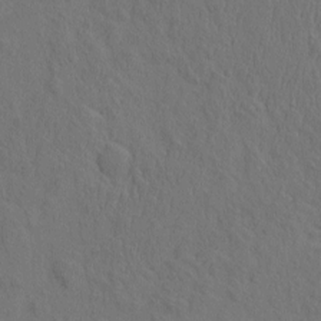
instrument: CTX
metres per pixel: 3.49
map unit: eHh
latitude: -2.6140
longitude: 18.7274
